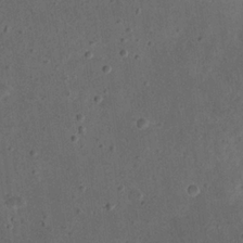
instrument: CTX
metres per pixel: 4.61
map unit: eHh
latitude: 23.0458
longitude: -67.8583
